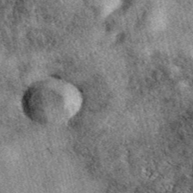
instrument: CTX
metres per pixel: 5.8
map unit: eAb
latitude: 39.7261
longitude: 109.2754
